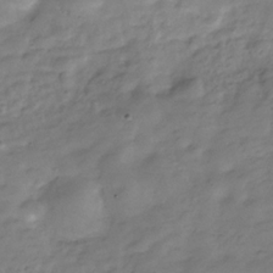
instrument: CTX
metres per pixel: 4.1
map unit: Hve
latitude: -30.3684
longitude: 91.3132
